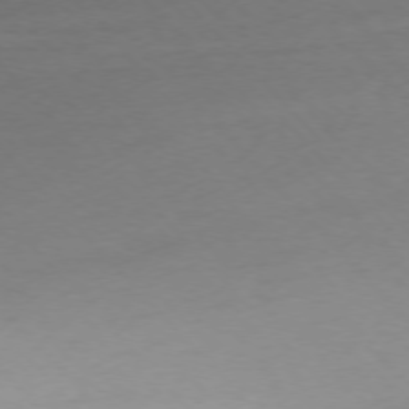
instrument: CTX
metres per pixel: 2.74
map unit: Ap
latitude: -76.4251
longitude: -71.4804
